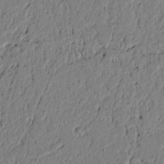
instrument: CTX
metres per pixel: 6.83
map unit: lAvf
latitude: 5.7261
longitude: 167.0486
